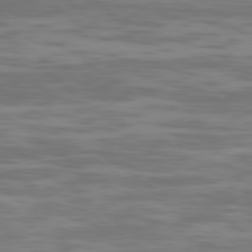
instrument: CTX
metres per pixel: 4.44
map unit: Ap
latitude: -79.2565
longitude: -103.4237
